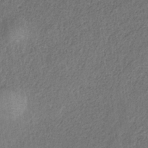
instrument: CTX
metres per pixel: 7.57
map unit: HNb
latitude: -32.4062
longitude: 59.4265
